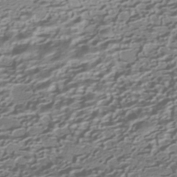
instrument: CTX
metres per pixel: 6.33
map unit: HNhu
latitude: -42.2928
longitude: 100.4062
